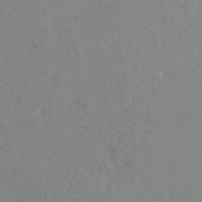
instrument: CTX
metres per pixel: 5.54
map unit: ANa
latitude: -39.3699
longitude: 95.9367
